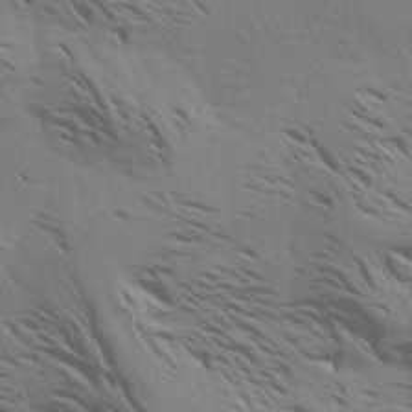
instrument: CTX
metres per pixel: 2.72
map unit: Aa
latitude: 18.8380
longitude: -145.1403
